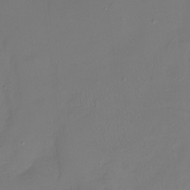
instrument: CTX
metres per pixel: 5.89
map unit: Nhu
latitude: -16.8219
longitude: -57.2348
